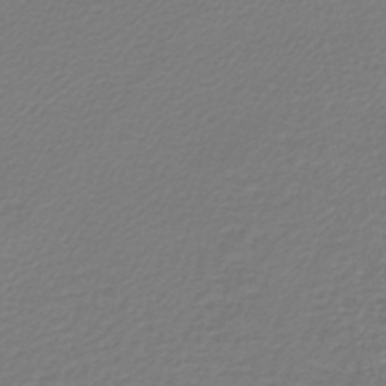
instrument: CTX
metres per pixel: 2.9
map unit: lHb
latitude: -46.7652
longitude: 63.1809
